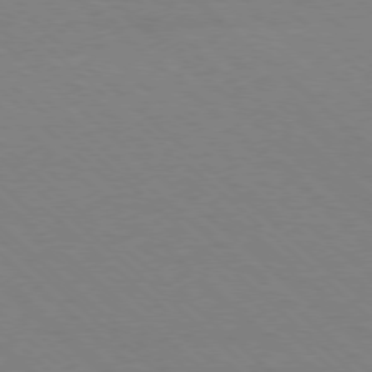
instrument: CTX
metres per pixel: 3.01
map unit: Ap
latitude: -78.0472
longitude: -84.7435
